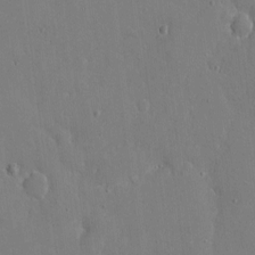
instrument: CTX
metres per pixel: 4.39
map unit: eHh
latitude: 5.6505
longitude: -68.0633
